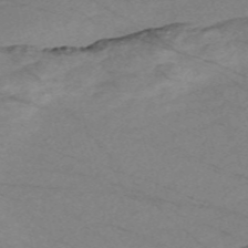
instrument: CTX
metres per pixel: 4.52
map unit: Nve
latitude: -58.7274
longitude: 61.6533
